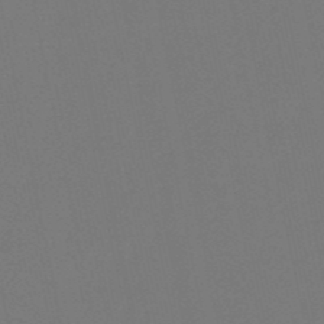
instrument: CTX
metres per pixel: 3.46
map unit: lHb
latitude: -51.0486
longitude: 80.1228
